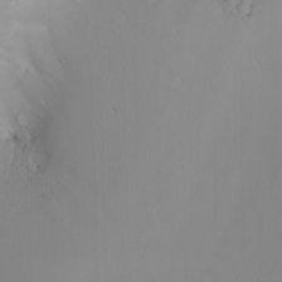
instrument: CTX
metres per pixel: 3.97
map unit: Nhu
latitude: -5.5399
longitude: -91.4993
